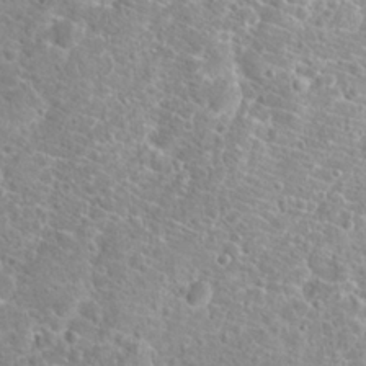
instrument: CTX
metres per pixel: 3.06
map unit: Hto
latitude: 20.1956
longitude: -38.4979
